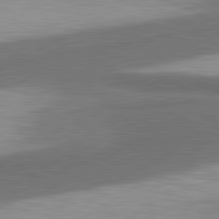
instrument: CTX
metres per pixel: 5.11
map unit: lApd
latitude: 81.6883
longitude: 175.7099
